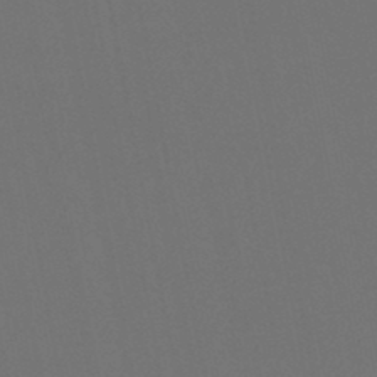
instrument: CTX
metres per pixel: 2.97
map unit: lHb
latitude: -46.3873
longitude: 76.6141
